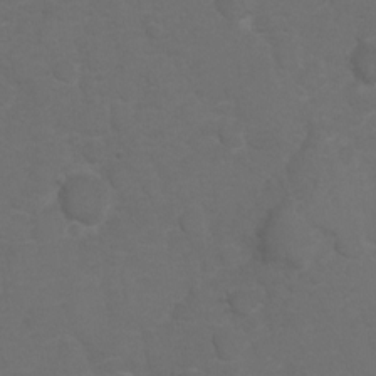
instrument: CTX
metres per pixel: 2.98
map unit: Hto
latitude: 5.6127
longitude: -30.7058
